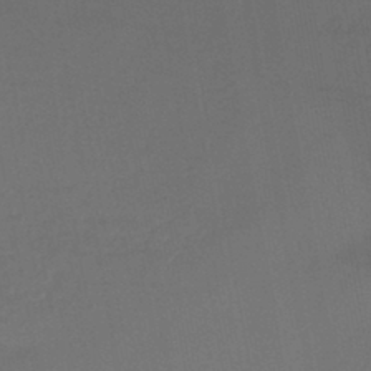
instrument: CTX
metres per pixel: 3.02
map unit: lHb
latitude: -42.6896
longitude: 74.0661
